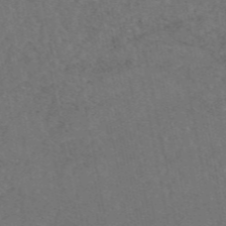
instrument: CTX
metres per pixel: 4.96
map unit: eAb
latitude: 47.7450
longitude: 116.6707
